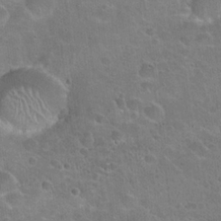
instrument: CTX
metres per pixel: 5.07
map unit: Hto
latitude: 22.3467
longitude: -51.3292
